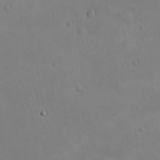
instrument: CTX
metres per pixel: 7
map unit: eHh
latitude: -8.9731
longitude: -66.9324
